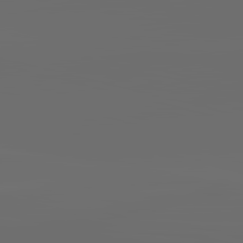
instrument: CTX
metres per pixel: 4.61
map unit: lApd
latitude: 83.7638
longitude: -128.8947
